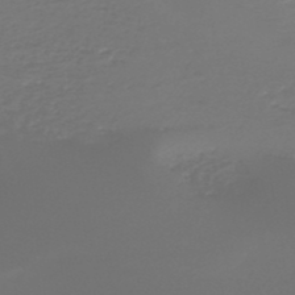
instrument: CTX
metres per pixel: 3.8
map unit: HNb
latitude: -47.9556
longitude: -41.9717
